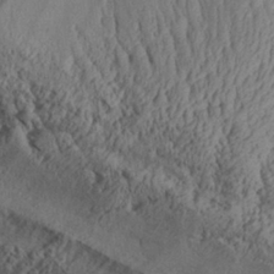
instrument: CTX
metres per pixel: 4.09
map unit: Aa
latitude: 29.4993
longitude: -133.8205
